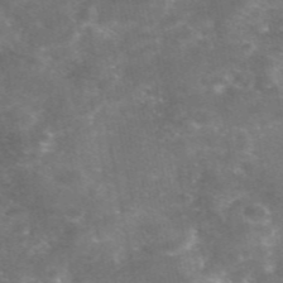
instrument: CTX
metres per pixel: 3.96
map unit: eAb
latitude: 46.8947
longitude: 120.1228
